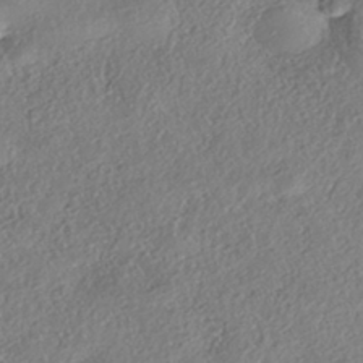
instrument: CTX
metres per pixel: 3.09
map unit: eHh
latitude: -42.2739
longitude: 121.2565
